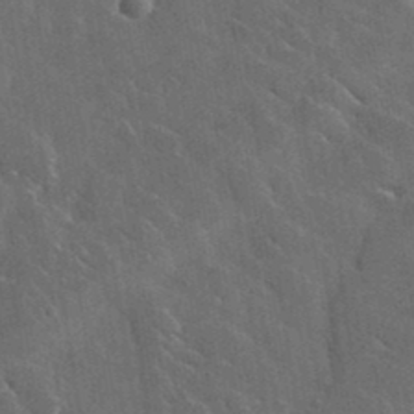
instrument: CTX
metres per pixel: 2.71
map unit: lHvf
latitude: 37.0081
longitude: -90.5168
